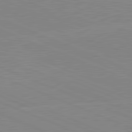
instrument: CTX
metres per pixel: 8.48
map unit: lApd
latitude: 81.6694
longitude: -157.5749
